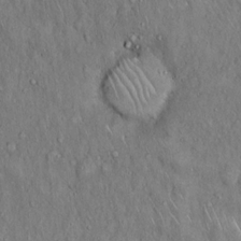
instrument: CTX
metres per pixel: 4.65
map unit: Hto
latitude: 15.7072
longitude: -60.3278
